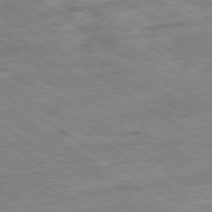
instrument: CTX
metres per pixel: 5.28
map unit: Ap
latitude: -80.0661
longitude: -75.6694
